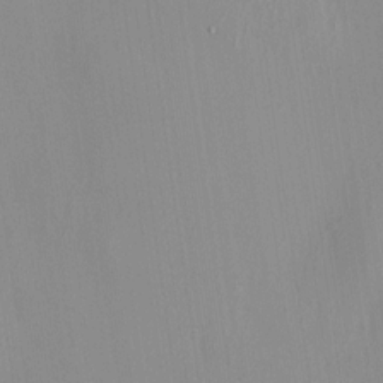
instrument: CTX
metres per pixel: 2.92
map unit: HNhu
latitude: 7.4048
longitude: 12.7841
